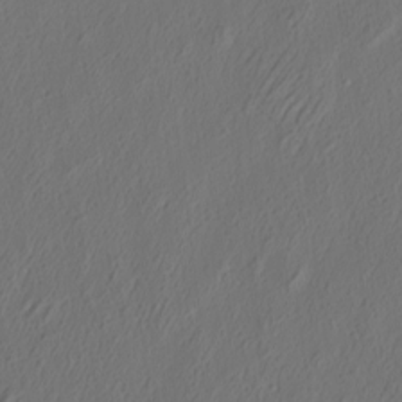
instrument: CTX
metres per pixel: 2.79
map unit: eHh
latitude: 5.1025
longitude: -77.3859
